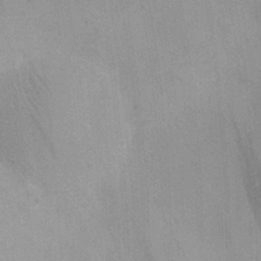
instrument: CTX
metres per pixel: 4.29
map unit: eHh
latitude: 25.4993
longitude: -70.1011
